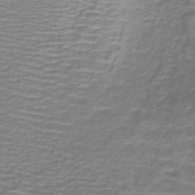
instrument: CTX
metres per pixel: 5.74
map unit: lHb
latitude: -40.5574
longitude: 58.9919
